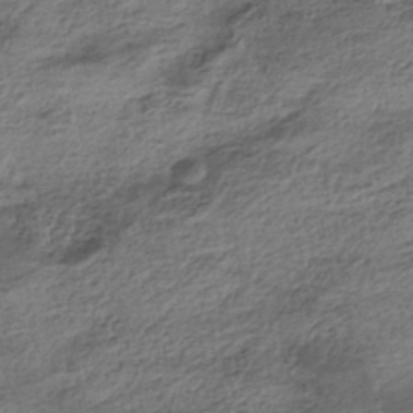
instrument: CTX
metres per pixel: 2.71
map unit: HNhu
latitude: -42.8219
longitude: 103.8611
